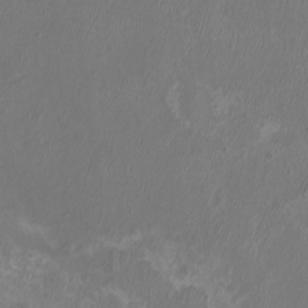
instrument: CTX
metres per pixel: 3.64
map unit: eHh
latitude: -7.0675
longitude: -76.7057
